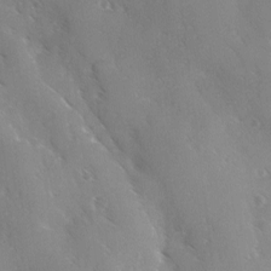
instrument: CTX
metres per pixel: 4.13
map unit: Ave
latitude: -0.3873
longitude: -112.1578
